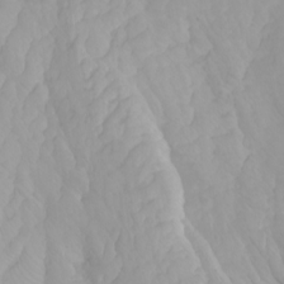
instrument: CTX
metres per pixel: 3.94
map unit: Htu
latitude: -4.0283
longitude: -73.5938
